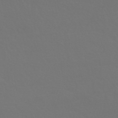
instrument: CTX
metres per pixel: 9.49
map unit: HNhu
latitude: -43.5210
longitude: 94.1416
